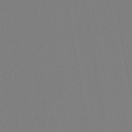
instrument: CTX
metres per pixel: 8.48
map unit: lHb
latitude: -45.6911
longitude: 74.3873
